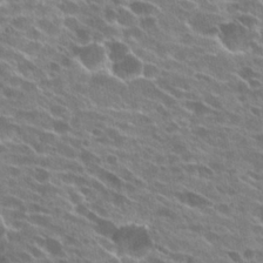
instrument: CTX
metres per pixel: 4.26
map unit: Hto
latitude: 24.5356
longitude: -41.7260
